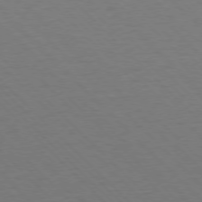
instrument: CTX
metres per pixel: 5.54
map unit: Ap
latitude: -77.1242
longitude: -85.4804
